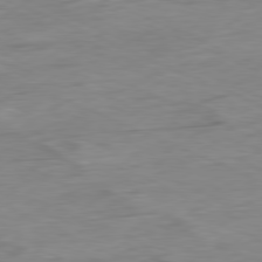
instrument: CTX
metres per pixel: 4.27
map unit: Ap
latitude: -80.4818
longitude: -92.2333
